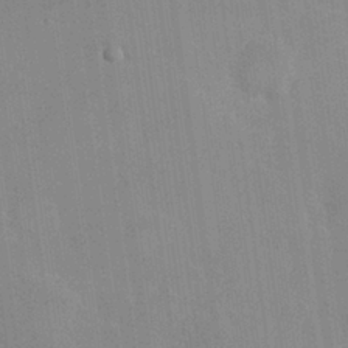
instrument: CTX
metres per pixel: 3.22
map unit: Hve
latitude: 26.1578
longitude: 150.9353
